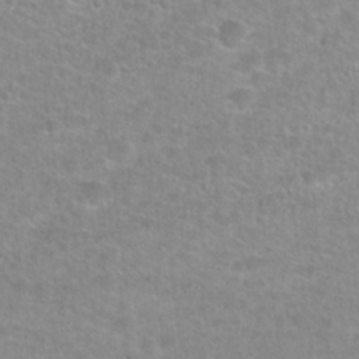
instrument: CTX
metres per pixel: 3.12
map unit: Hto
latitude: 24.7813
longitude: -48.3845
